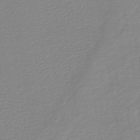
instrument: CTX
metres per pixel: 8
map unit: lHb
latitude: -44.8408
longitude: 60.4062
